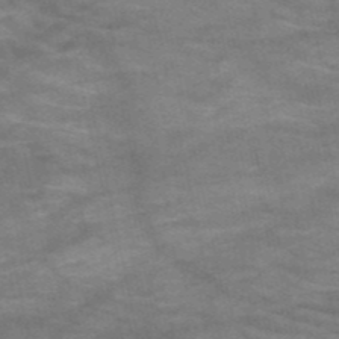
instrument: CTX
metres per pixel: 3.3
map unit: HNb
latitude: -52.7085
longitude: -43.6316
